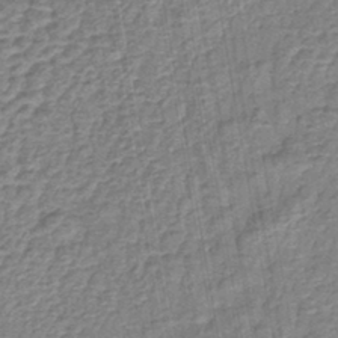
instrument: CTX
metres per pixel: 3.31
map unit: lHb
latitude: -43.2187
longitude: 79.0108
